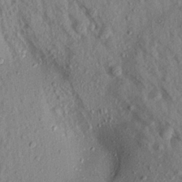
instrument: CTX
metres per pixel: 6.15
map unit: Aa
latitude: 18.4979
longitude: -147.4049
